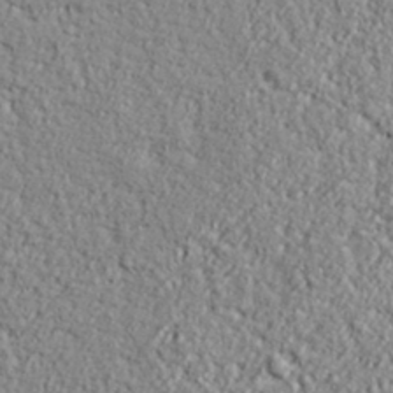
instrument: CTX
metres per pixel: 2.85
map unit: lHvf
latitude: 37.9528
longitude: -91.9528
